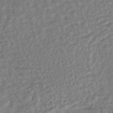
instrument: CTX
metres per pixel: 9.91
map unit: HNhu
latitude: -44.3684
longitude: 101.8233
